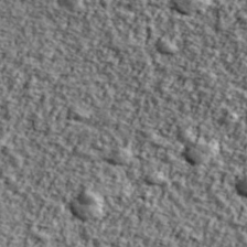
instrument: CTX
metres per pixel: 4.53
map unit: Ave
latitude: 43.4049
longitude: -111.0270
